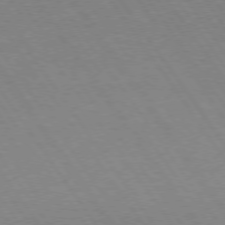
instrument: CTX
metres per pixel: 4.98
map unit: Hpe
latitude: 74.1767
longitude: -140.8191
